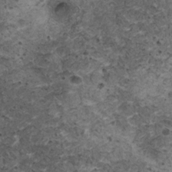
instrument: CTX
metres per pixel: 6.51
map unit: HNhu
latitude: 3.1403
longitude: 4.1228
